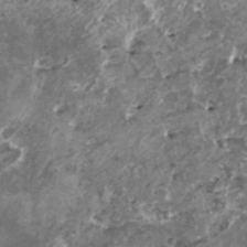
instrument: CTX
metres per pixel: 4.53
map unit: HNhu
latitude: 0.7246
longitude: 6.0283
